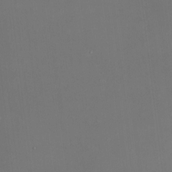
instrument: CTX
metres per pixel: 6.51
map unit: HNhu
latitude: 7.1781
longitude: 8.6896
